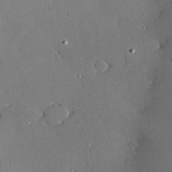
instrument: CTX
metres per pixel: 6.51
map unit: Hve
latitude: 26.4412
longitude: -90.9136
